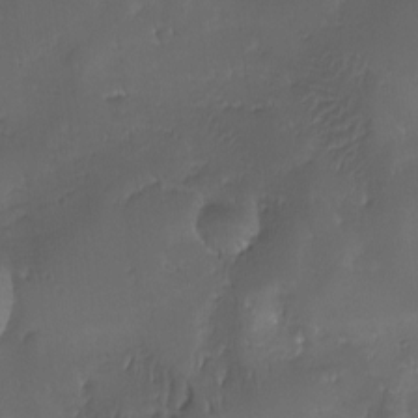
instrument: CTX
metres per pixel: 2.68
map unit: Ave
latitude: -7.3131
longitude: -122.0633
